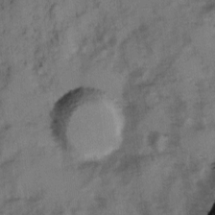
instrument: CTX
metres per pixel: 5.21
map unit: Ave
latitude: 0.4979
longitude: -110.4790
